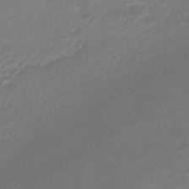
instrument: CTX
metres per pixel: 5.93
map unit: HNhu
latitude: -45.8045
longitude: 90.1984
